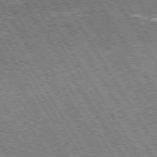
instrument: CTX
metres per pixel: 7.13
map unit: Hpe
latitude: 73.3104
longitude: -144.2333
